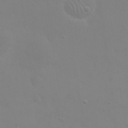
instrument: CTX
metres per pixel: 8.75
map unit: eHh
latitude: 23.7827
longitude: -65.6505
